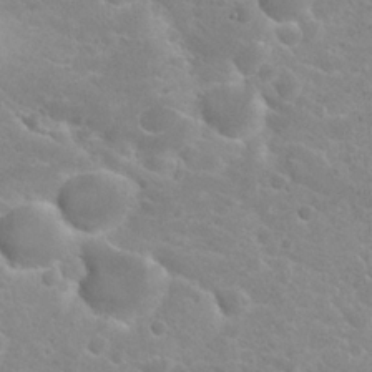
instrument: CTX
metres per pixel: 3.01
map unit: Hto
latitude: 21.8017
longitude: -39.0458
